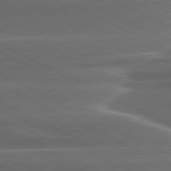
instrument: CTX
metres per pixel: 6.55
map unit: lApd
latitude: 79.8961
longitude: -113.3104
